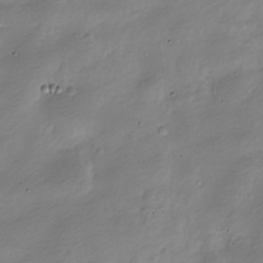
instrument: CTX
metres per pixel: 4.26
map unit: Nve
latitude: -25.0486
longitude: 106.0661
